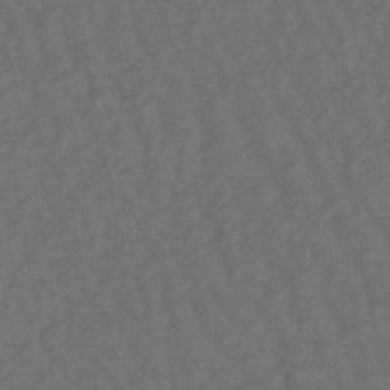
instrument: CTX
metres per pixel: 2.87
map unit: lHb
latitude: -47.7855
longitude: 80.9353
